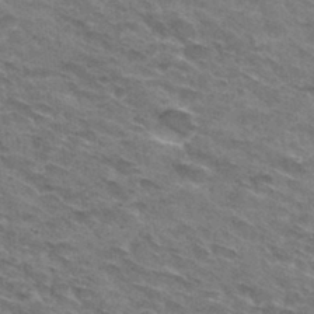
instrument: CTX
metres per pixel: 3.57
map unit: Hto
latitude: 32.1578
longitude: -45.1025
